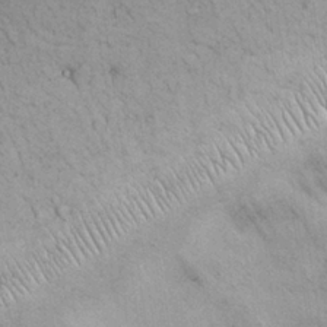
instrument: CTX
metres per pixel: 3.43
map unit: Nhu
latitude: 26.8569
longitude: -68.7435
